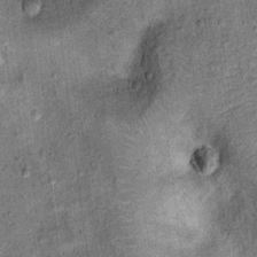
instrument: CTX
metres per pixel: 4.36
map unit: Ht
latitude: 11.7450
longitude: -39.1025
